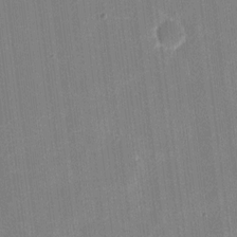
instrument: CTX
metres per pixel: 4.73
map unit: eHh
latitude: 10.2145
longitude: -70.0255
